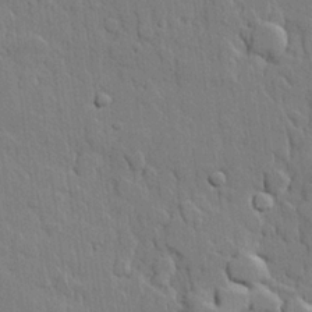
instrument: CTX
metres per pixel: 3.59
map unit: lHvf
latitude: 20.7058
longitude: 146.7463
